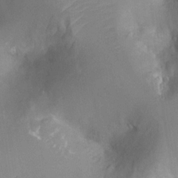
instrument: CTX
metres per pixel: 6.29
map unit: Nhu
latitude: -13.5399
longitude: -24.5356
